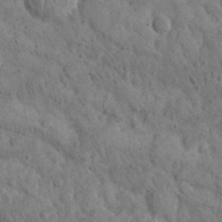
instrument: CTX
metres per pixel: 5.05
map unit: Nhu
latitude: 22.7813
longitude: -66.9513
